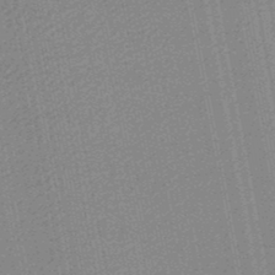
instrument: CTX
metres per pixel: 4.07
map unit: lHb
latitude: -47.8800
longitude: 67.0486
